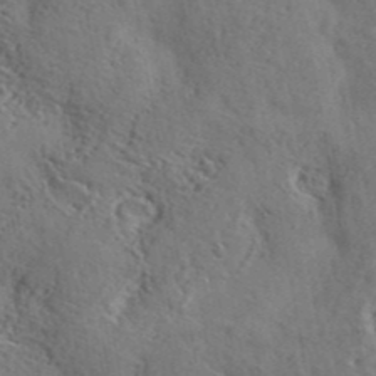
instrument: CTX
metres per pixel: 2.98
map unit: eHh
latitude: 34.1577
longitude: -133.7450
